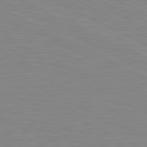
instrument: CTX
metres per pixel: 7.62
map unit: lApd
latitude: 81.3482
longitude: -172.1388
